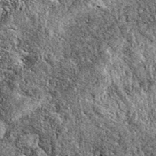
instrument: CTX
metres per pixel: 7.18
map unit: eAb
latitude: 38.1011
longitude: 110.8408
